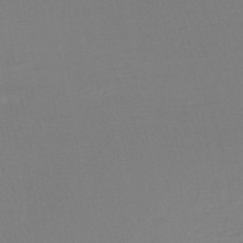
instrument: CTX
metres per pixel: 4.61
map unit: lHb
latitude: -44.6519
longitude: 55.9556
